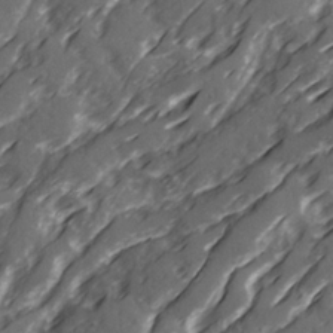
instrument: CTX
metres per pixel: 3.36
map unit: Ave
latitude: 20.6869
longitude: -131.4805
